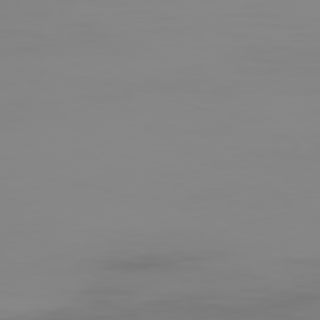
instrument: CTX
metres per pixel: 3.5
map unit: Ap
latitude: -80.3307
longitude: -59.1970
